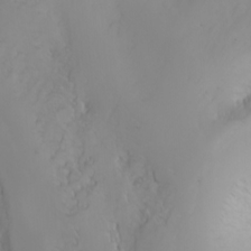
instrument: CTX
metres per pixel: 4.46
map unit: Nhu
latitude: -3.2564
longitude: -72.2145
